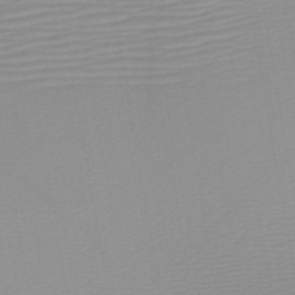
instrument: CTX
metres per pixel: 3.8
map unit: HNb
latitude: -45.5966
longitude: -43.8206
